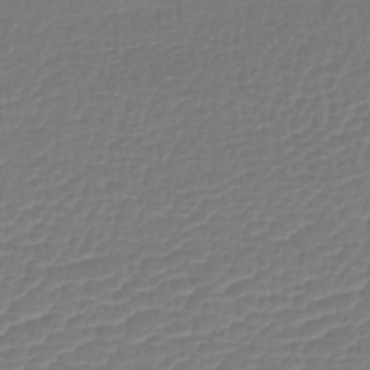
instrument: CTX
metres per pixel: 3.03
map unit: lHb
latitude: -42.5006
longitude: 77.0486
